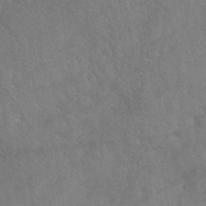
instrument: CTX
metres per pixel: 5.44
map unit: Nhu
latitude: -30.7841
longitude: -62.0633
